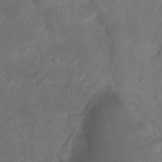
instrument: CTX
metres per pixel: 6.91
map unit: Ht
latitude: -2.0661
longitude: -20.2901
